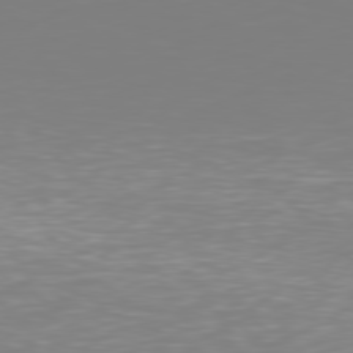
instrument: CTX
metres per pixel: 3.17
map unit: Hpe
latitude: 78.3090
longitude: -136.1011
